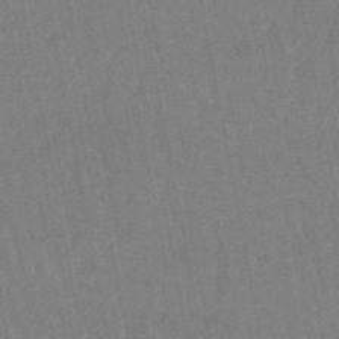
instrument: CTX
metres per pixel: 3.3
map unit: eHb
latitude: -46.7085
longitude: 78.8219
